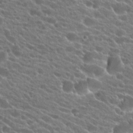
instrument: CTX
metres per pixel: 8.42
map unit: Hto
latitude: 22.9892
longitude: -37.9717
